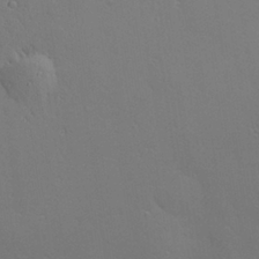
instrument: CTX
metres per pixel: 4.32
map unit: Hve
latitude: 24.7057
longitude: -98.0633
